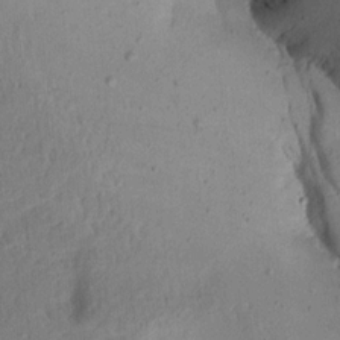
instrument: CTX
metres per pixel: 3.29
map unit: Aa
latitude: 13.4616
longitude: -140.8758
